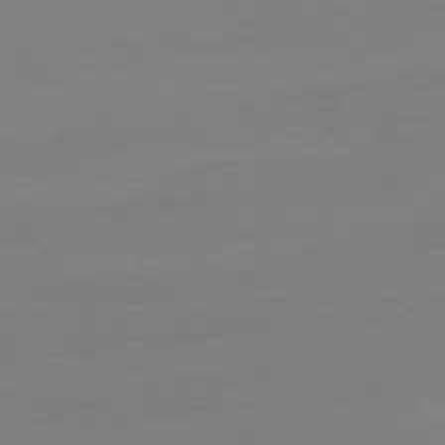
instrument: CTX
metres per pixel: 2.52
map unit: Ap
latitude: -76.9542
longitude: -70.4034
